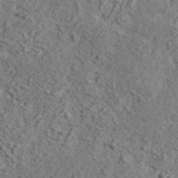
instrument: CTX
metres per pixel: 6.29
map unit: ANa
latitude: 45.2159
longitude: -84.9514
